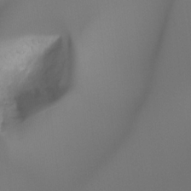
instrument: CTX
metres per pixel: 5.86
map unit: Hto
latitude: -7.6722
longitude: -47.6316
